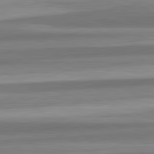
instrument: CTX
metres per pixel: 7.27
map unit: lApd
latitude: 82.5545
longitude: 179.9556
